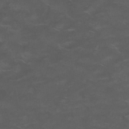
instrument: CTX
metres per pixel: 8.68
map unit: Nhu
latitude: 26.3089
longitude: -52.9325
